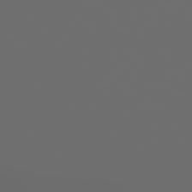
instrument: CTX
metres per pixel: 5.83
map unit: lApd
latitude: 78.8569
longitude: 176.1795
